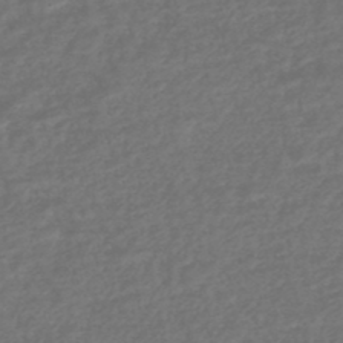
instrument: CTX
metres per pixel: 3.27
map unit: HNhu
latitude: -47.7099
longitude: 96.9920
